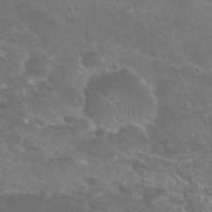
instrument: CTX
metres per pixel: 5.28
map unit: Nhu
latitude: 25.0836
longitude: -51.1781
